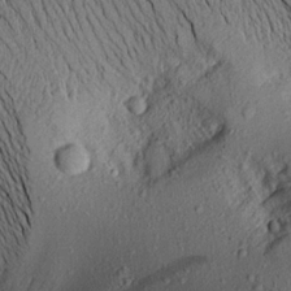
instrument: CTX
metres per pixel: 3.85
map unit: Aa
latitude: 16.3089
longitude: -147.1026
